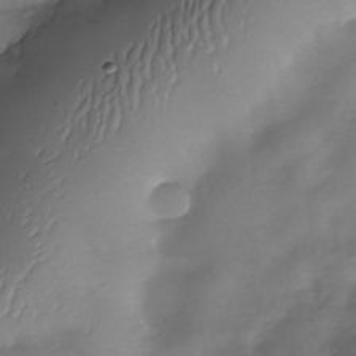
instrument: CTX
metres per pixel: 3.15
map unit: Nhe
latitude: -34.1417
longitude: -144.2144
